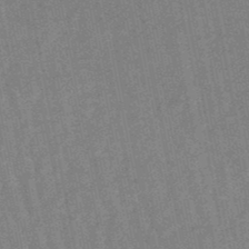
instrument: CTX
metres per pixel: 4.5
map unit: lHb
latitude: -48.1795
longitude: 79.0675
